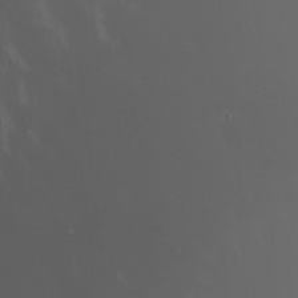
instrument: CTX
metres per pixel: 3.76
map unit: Nhu
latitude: -6.9919
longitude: -91.3293
